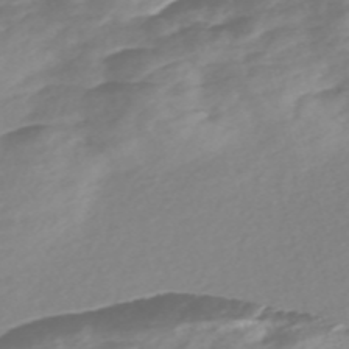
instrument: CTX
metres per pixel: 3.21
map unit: Nve
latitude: -57.8233
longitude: 57.3887
